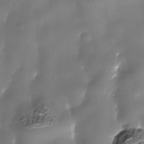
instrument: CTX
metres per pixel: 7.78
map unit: Nhe
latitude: -35.9367
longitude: -89.8773
